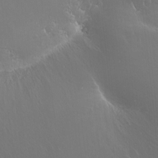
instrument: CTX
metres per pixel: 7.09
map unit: Nhu
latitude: -6.2361
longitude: -90.9136
